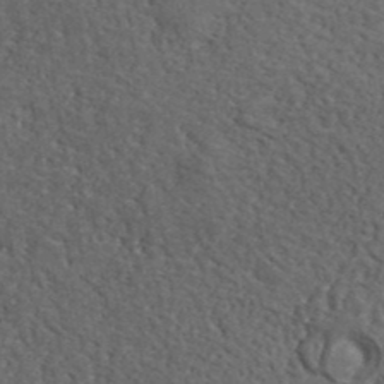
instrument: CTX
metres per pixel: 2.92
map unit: ANa
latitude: 41.4804
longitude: -87.3104
